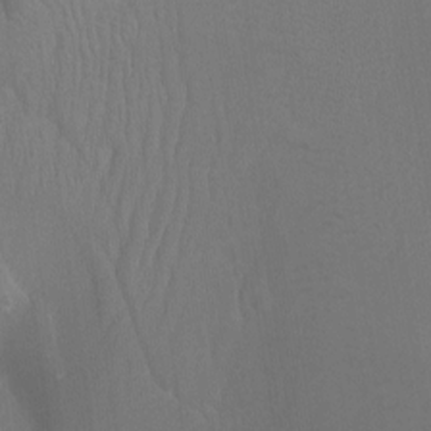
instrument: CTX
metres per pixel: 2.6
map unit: Nhu
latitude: -12.9164
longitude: -64.6680
